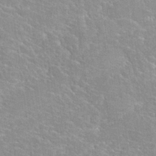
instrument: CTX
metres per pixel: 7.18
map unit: Hto
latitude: 25.3103
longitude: -39.1403
